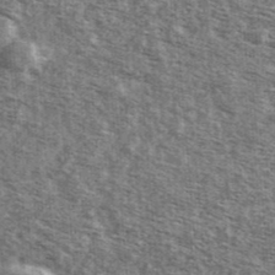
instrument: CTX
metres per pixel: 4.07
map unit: Ave
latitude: 42.1200
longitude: -106.6302
